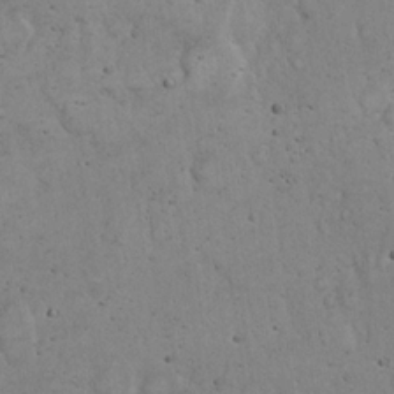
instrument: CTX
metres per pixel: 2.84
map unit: eHh
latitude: 20.2145
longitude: -59.5182
